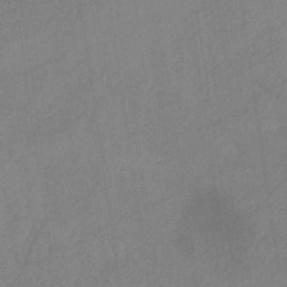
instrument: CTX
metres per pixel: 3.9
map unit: HNb
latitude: -32.3118
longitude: 63.5777
